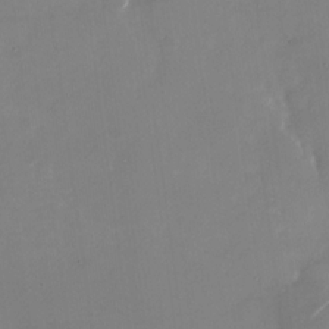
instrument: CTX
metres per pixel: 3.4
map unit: Nhu
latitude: -28.3117
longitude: -68.8569
